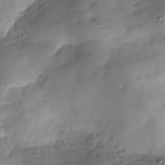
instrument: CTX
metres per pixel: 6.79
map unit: Hve
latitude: -29.2943
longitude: 91.6533
